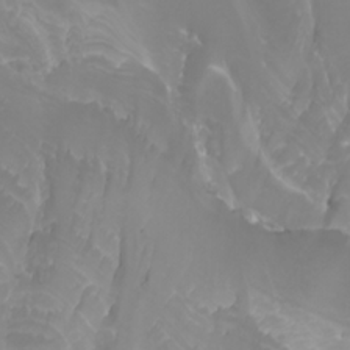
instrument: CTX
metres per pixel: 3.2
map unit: Htu
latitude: -6.3495
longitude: -73.8773
